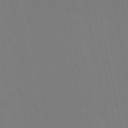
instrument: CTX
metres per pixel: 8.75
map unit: lHb
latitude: -49.5210
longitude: 75.0676
